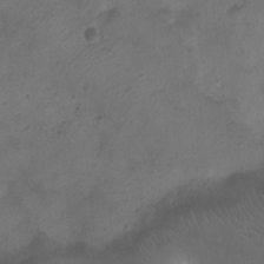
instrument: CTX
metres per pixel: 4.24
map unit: Ht
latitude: -11.8422
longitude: -21.1026
